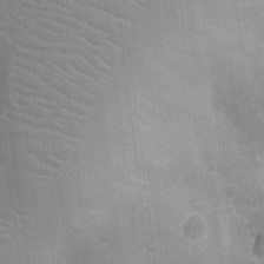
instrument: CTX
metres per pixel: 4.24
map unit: Ht
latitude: -9.3510
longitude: -21.9528
